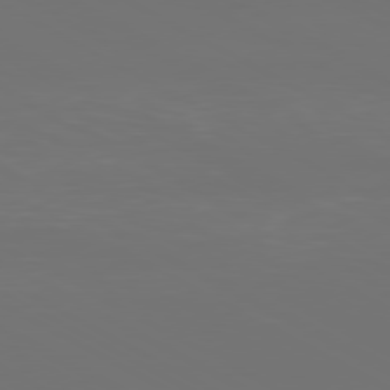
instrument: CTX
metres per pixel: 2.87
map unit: Ap
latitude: -80.6330
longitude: -59.7450
